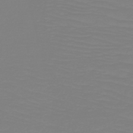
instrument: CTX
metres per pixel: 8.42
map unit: HNb
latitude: -49.2565
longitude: -50.7813
